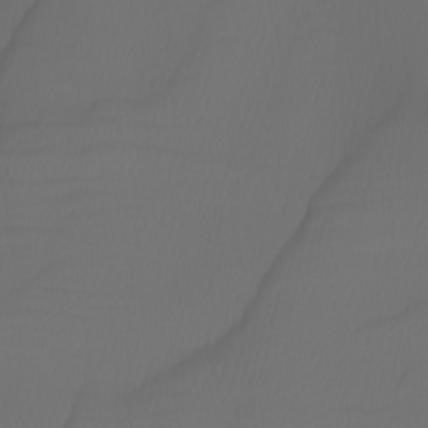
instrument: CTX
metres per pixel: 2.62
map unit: Nhu
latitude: -5.4643
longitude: -94.3279
